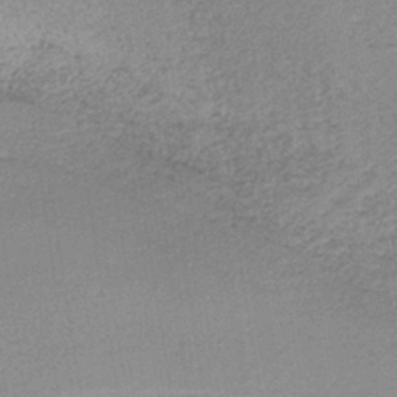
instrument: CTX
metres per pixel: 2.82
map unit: lHb
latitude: -35.8044
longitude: 59.5399
